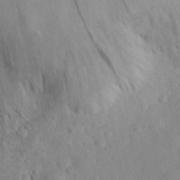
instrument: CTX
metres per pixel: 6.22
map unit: eHh
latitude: 30.1578
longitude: -73.9717
